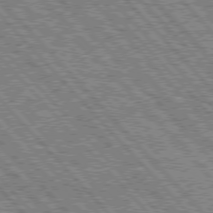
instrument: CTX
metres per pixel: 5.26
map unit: Hpe
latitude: 75.8961
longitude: -126.8380
